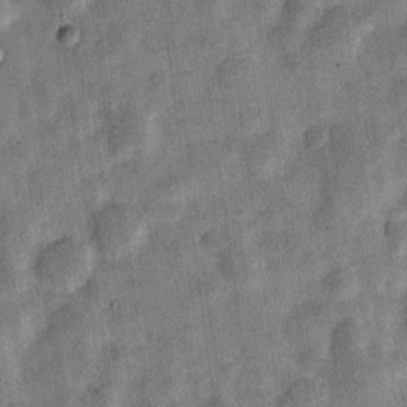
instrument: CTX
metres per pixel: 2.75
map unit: Nve
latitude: -23.8800
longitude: 106.4818
